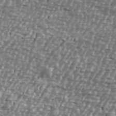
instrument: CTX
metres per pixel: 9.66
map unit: Ave
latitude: 40.3278
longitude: -112.5546
